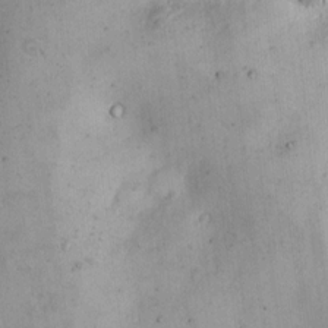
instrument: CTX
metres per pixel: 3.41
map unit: HNhu
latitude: 6.8947
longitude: 7.0108
